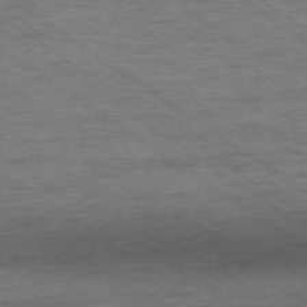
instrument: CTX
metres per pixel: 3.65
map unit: Ap
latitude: -80.0283
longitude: -50.8758
